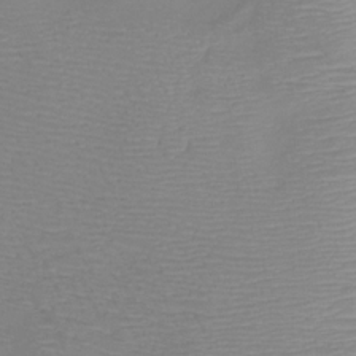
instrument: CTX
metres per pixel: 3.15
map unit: Hto
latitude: -11.7289
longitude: -39.8772
